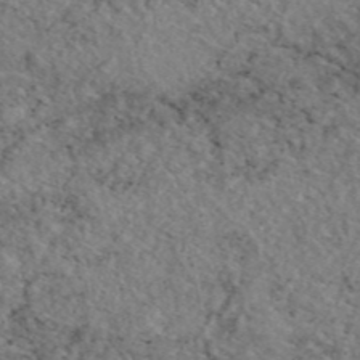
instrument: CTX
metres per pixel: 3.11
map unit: eAb
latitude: 45.4237
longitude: 113.8045
